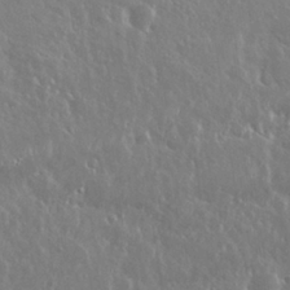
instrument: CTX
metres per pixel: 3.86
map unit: Nhu
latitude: 25.7449
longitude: -58.1767
